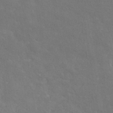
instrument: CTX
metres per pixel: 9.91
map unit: ANa
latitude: 37.3671
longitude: 20.0661
